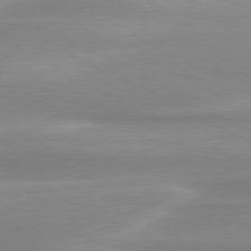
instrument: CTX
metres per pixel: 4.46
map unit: lApd
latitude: 79.9528
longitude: -115.5749
